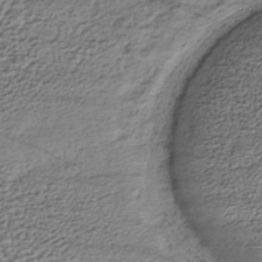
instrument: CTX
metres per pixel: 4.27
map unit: HNhu
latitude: -43.9367
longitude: 106.1606
